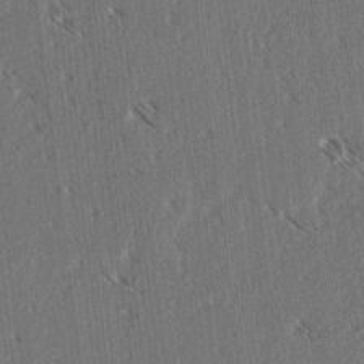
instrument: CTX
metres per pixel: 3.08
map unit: lAvf
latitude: -3.5588
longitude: -113.8772
